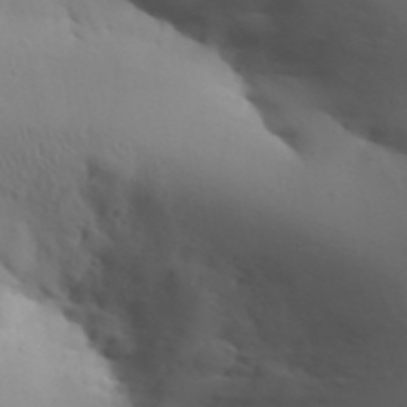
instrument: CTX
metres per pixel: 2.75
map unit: Aa
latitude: 32.4601
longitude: -143.6316
